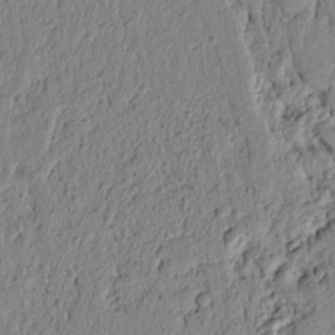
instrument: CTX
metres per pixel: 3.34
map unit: lAvf
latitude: 6.8758
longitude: 165.3132
